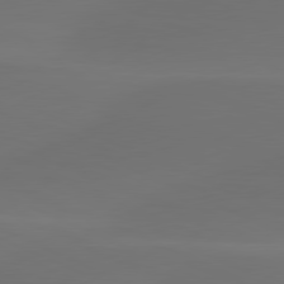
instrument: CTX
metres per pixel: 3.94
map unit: lApd
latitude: 80.4601
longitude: -83.4237
